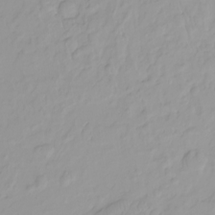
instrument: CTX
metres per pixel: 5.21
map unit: HNhu
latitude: -4.8030
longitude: 14.2929
